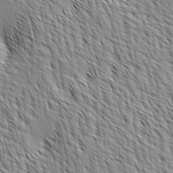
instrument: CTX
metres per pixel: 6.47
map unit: lAa
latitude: -4.6140
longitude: -121.9717
